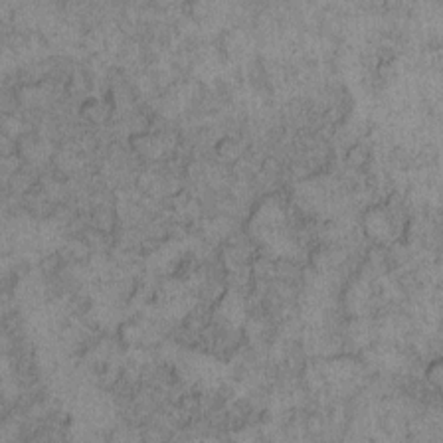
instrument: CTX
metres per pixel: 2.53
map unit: eHh
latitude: 11.9906
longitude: -63.7639
